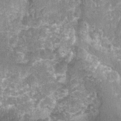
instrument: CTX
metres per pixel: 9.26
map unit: Nhu
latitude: 7.2348
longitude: -20.1200
